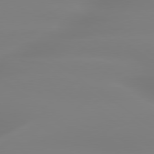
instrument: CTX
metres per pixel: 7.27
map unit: lApd
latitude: 79.6694
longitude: -136.2334
